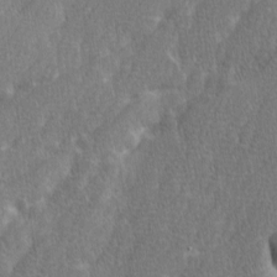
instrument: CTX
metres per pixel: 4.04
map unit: Ave
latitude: 9.6505
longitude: -105.8584
